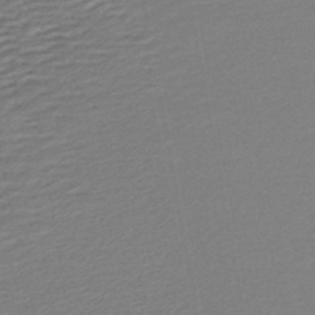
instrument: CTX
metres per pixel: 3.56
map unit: lHb
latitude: -46.4062
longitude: 73.9367
